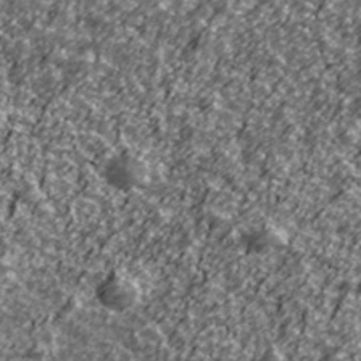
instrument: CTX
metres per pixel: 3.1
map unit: Ave
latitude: 41.9150
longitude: -113.8583
